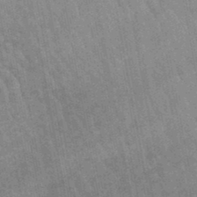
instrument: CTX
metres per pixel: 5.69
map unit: lHb
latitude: -46.0283
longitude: 78.2361
